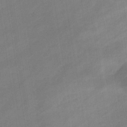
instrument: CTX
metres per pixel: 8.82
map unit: eHb
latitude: -37.2187
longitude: 79.3320
